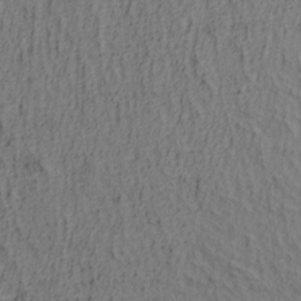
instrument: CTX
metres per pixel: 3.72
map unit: lAa
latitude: 4.8002
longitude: -114.2522
